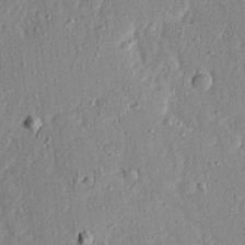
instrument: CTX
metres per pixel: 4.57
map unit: Ave
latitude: 15.9151
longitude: -105.0837
